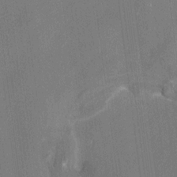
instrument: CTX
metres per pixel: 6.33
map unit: HNhu
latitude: 11.9339
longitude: 8.9542
